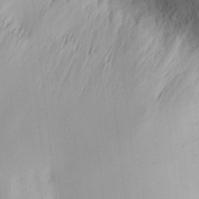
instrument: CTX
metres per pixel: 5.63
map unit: Hve
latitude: -9.4076
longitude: 175.8422
